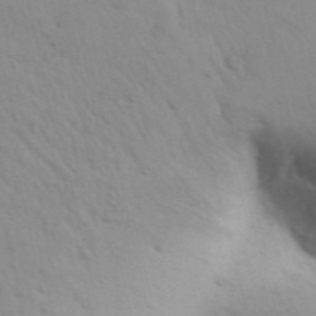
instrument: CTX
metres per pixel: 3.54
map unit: Aa
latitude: 29.3670
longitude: -146.4790
